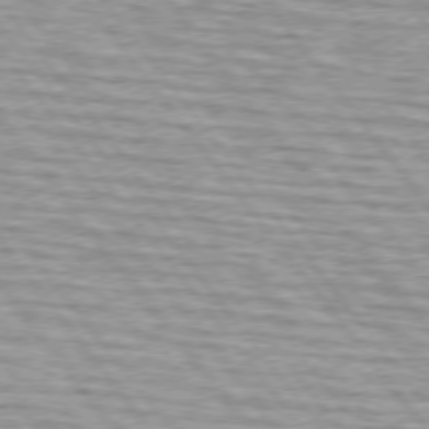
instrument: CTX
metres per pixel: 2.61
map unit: lApd
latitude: 74.8002
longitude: -76.1577
